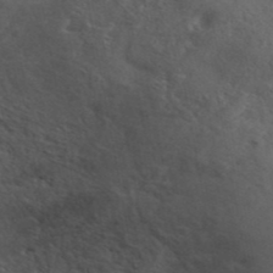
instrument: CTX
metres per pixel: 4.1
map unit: ANa
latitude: 42.3656
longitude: 53.6721
